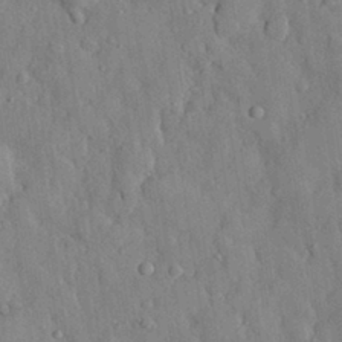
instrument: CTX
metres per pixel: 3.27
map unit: eHh
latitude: 29.3481
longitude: -77.3670
